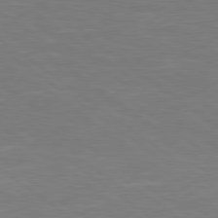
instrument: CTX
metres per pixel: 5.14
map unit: Hpe
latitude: 78.9703
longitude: -126.9325
